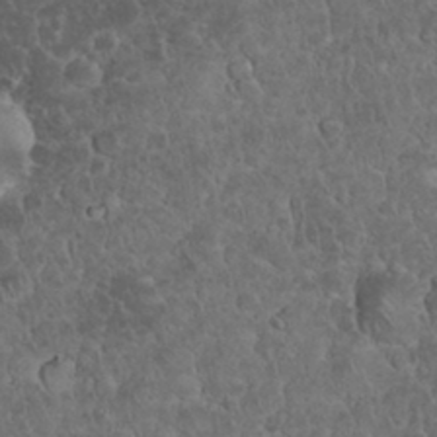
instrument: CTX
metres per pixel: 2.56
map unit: eHh
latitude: 33.5938
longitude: -64.6868
